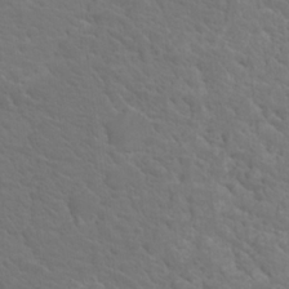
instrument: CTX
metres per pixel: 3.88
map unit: Nhu
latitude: 18.0822
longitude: -33.4615
